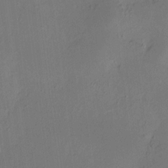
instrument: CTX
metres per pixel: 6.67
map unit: HNhu
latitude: 7.8961
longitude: 12.1984
